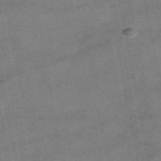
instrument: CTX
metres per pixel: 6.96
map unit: eAb
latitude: 48.8191
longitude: 103.7289
